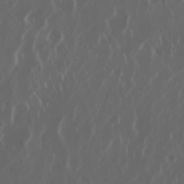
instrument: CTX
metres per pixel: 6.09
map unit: Nhu
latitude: 30.1389
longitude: -59.9339
